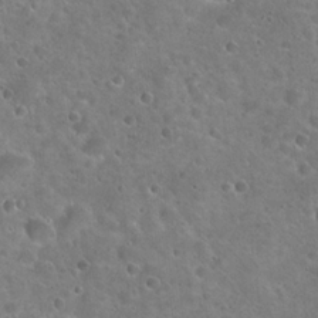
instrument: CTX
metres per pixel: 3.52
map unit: Hto
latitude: 21.8961
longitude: -53.3293
